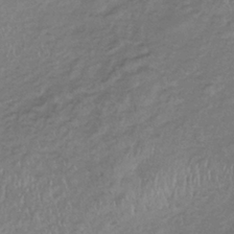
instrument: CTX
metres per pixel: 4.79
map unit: lHb
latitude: -35.3510
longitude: 69.0864
